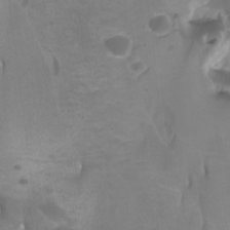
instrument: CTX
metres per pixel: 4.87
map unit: Htu
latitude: -11.0486
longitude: -74.9703
